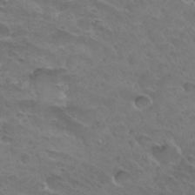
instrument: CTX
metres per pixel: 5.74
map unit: Hto
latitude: 32.5546
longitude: -46.3279
